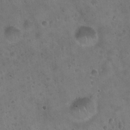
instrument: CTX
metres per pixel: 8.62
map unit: Hto
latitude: 22.1011
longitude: -54.2144
